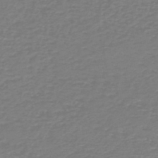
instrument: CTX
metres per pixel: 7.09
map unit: HNb
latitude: -46.5573
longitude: 52.6329
